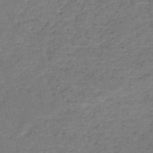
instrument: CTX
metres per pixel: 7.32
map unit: HNb
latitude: -50.2928
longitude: -52.6869
